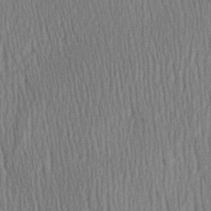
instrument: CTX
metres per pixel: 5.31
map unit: Aa
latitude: 28.6679
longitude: -138.3089
